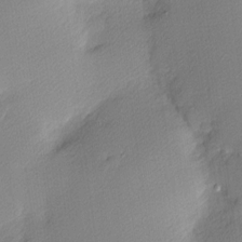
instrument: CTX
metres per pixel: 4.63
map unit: Nhu
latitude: 2.0822
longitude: -75.7261
